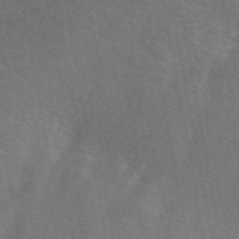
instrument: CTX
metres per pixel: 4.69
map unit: eAb
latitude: 49.8583
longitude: 119.1242
